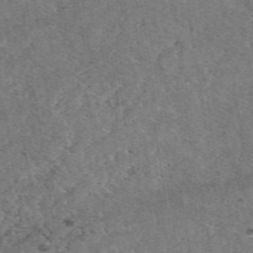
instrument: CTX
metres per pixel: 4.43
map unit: eAb
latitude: 48.2900
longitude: 115.2754
